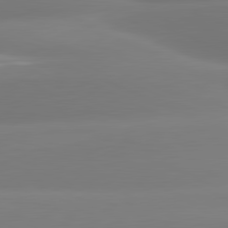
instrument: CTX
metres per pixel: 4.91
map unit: lApd
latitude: 81.3671
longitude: -161.8205
